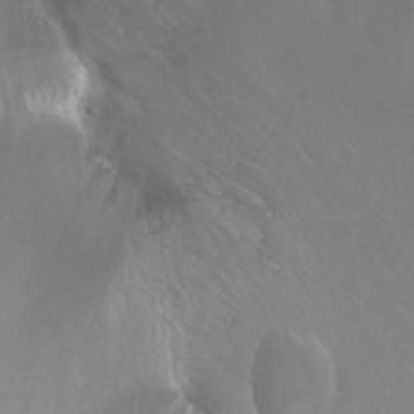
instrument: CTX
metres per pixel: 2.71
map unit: Hto
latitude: -6.6140
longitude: -48.1389
